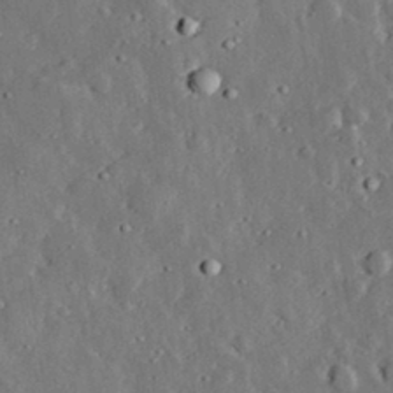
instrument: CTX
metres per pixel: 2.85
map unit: lHvf
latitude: 32.7624
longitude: -83.2537
